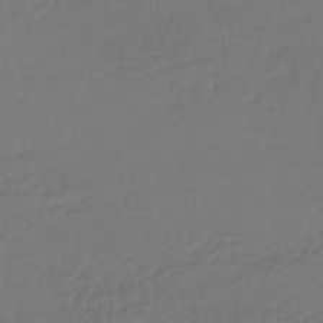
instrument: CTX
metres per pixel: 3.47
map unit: lHb
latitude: -41.9178
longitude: 68.4062
